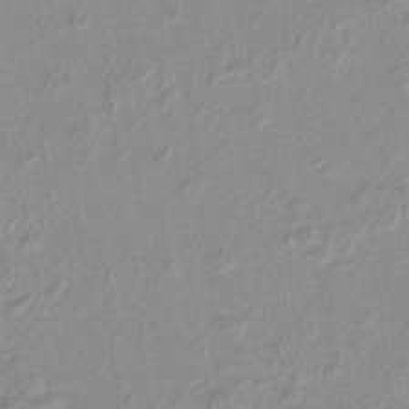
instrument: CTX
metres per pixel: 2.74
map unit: lAvf
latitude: 8.2712
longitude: 167.1998
